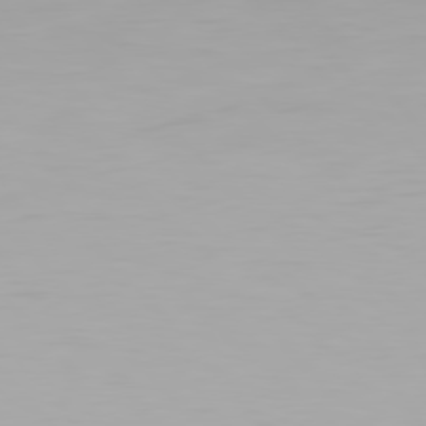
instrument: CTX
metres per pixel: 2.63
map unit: Hpe
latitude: 77.6694
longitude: -165.9150
